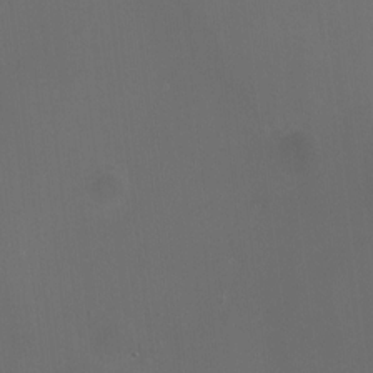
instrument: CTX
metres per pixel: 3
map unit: HNhu
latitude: 6.5546
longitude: 9.8800
